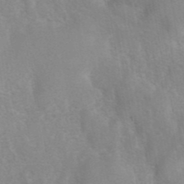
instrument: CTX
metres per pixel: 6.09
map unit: eAb
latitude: 41.3670
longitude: 106.3873
